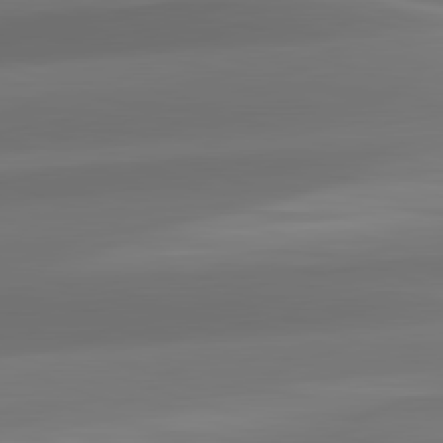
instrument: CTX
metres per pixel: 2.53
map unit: lApd
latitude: 82.2711
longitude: -163.6883
